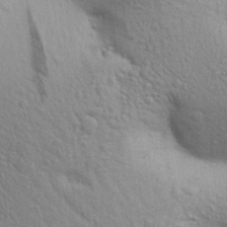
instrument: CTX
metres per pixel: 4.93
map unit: Aa
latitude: 29.9717
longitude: -147.6316
